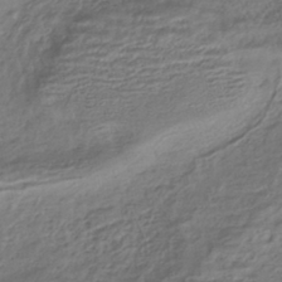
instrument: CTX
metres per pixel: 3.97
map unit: HNhu
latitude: -43.1998
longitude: 102.8597
